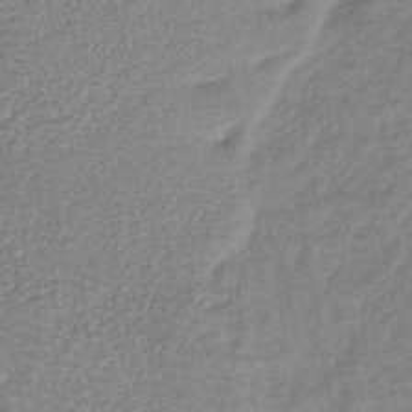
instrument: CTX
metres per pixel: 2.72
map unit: lHb
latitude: -39.4455
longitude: 61.4454
